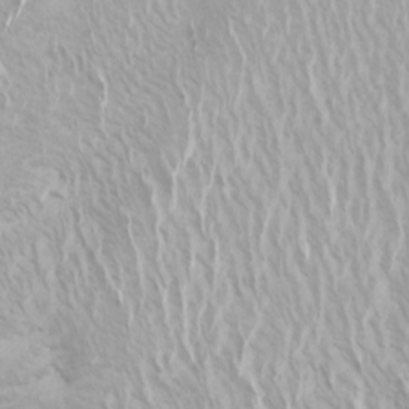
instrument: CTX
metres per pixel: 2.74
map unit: Htu
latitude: -4.3117
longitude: -72.5735
